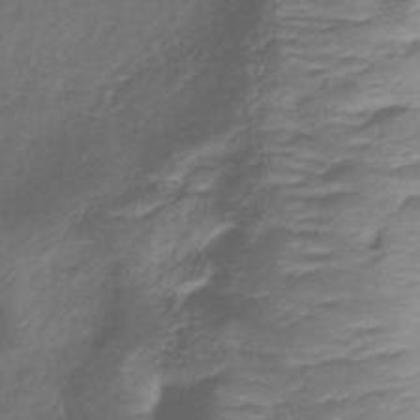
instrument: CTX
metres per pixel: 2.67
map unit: lHb
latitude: -39.3321
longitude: 75.6533
